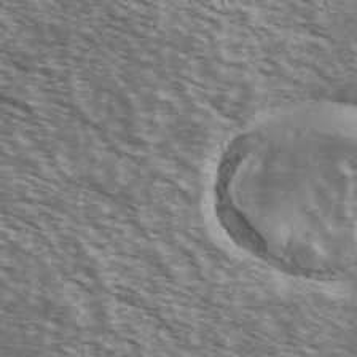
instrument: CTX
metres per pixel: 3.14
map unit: Ave
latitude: 38.8191
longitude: -109.6127
